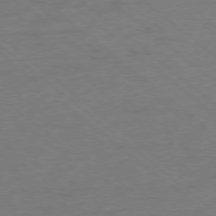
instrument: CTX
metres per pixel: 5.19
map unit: Ap
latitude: -78.2739
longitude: -56.3656
